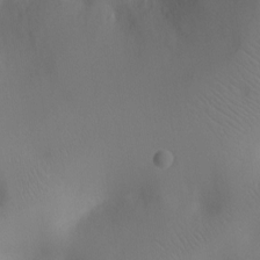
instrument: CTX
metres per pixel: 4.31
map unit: Ht
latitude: -8.0094
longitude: -23.9906
